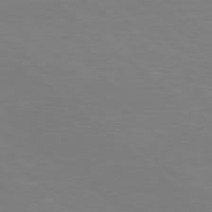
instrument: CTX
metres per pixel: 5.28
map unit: Hpe
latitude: 78.8380
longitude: -123.2726
